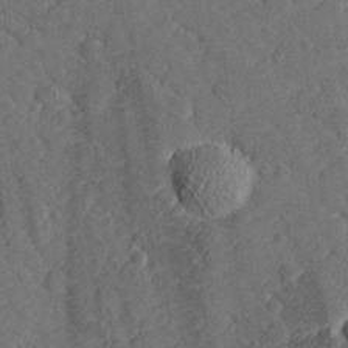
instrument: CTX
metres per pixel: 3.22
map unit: Hve
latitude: 26.4979
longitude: 143.9556
